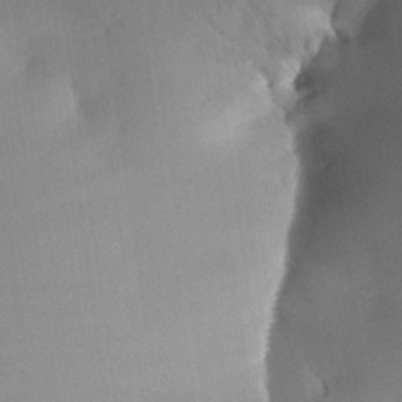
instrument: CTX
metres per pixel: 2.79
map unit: Aa
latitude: 25.2537
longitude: -133.0270
